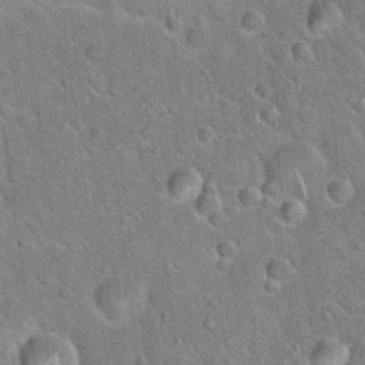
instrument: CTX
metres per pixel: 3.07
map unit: Hto
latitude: 20.0822
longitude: -50.8191
